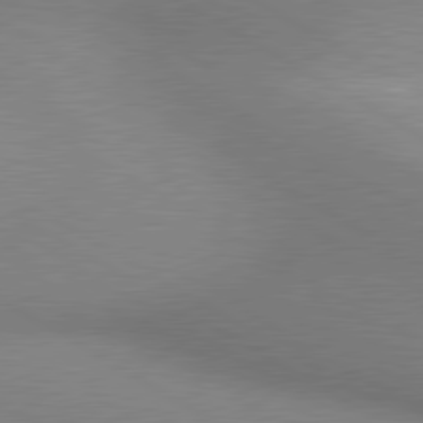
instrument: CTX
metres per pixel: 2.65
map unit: lApd
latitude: 80.3278
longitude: 125.8611
